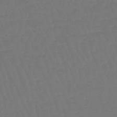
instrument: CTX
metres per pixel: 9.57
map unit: lHb
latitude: -46.6518
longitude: 65.5210
